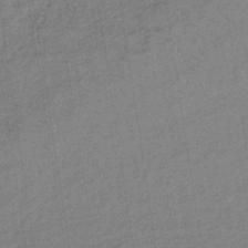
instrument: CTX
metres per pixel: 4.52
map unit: lHb
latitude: -34.8786
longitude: 70.8408
